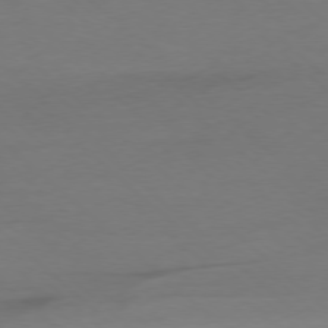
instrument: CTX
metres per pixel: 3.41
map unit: Ap
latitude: -78.0283
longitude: -70.1389
